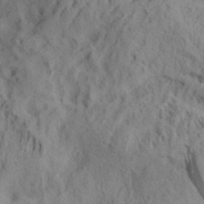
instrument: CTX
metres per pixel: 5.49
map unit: Aa
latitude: 29.3293
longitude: -133.6694
